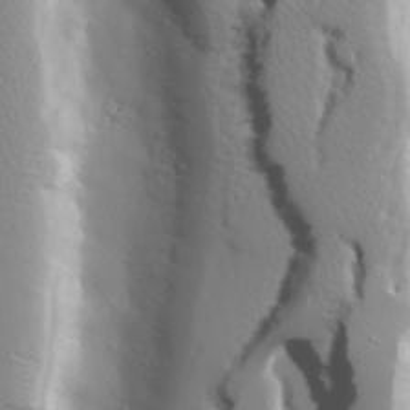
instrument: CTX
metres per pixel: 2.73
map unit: lAvf
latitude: 27.4049
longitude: -108.3656
